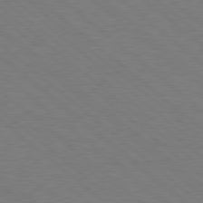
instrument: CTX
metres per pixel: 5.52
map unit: Hpe
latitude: 78.3656
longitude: -152.9325
